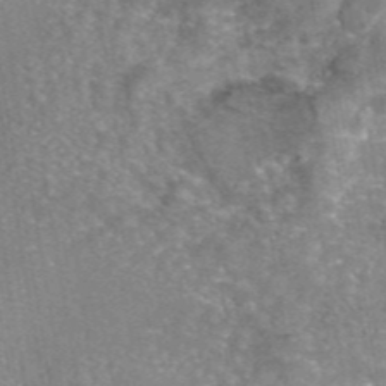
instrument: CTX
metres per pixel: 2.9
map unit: eAb
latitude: 45.9339
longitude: 105.3887
